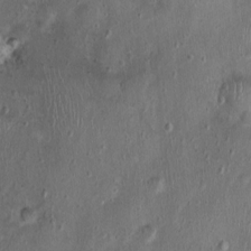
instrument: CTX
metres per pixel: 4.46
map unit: Nhu
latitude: 0.8002
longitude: -15.6694
